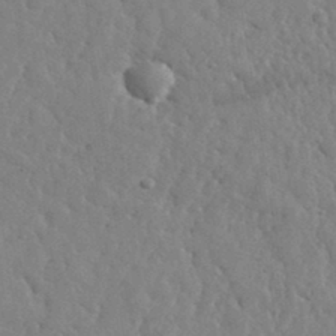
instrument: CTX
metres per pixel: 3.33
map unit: lHvf
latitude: 35.6882
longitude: -87.2726
